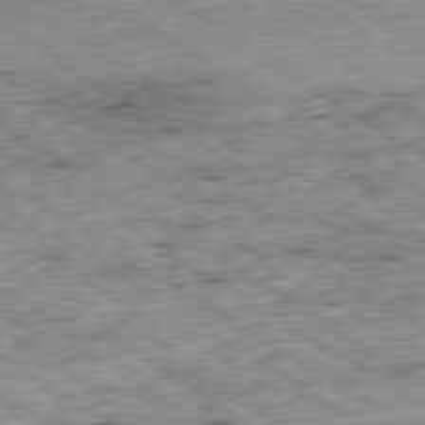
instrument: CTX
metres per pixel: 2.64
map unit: Ap
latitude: -80.2551
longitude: -51.8772
